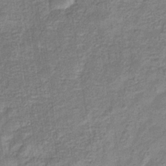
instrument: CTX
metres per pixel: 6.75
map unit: eHb
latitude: -33.1809
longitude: 74.6141
